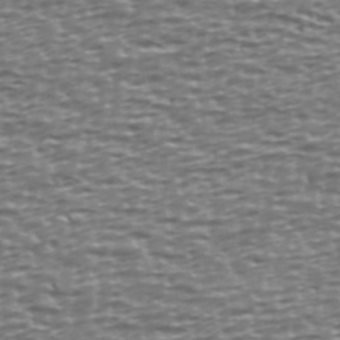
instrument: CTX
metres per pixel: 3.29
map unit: Ave
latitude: 40.2711
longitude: -113.0647
